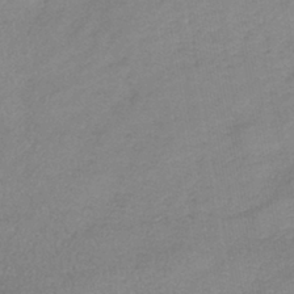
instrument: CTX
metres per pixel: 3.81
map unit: lHb
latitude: -40.3495
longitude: 72.7085
